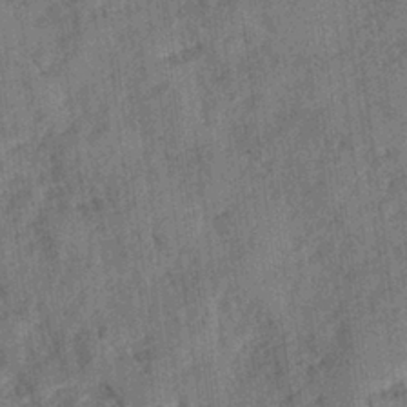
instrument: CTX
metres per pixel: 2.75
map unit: Ave
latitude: -0.1039
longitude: -110.5357
